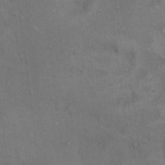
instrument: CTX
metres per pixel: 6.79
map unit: Hto
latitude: 15.9151
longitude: -60.7813
